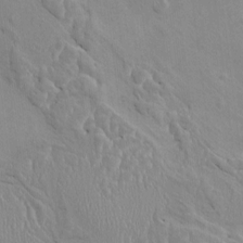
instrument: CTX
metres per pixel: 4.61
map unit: HNhu
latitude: 5.3482
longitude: 7.6155
